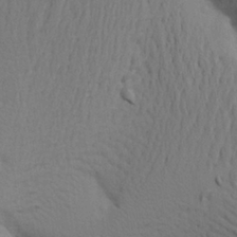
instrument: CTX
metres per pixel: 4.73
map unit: Aa
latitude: 24.4601
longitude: -148.7624
